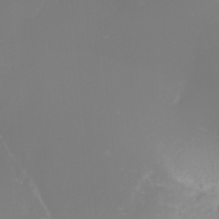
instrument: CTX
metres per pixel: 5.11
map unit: Nhu
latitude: -7.8611
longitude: -96.0822
